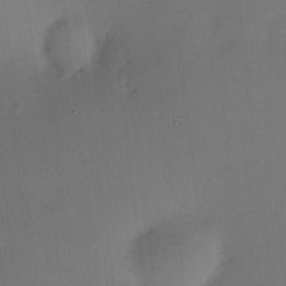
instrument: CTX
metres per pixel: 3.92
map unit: HNhu
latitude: 9.0081
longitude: 15.2376
